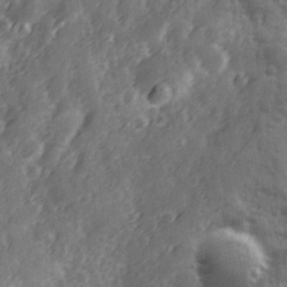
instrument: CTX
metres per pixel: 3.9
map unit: Ave
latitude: 12.7058
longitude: -103.2726
